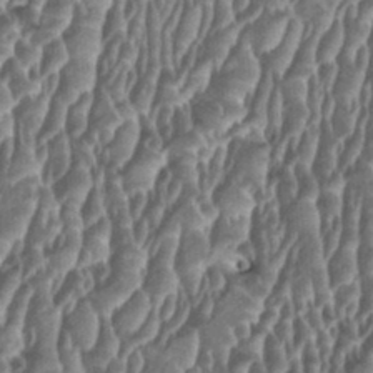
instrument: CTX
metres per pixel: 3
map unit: HNhu
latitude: 0.7435
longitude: 0.1606
